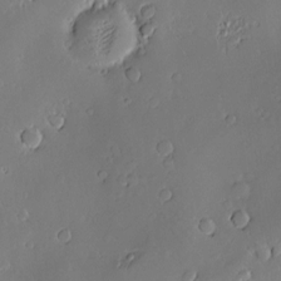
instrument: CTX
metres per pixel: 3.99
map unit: Hve
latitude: -9.9178
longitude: 174.8596
